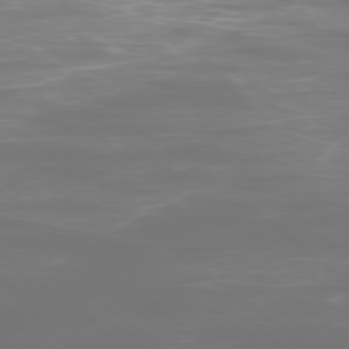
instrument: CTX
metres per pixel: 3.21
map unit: Ap
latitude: -78.2550
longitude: -94.2901
